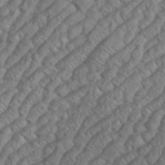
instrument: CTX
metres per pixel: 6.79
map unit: eHh
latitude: 37.1970
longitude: -137.5182
